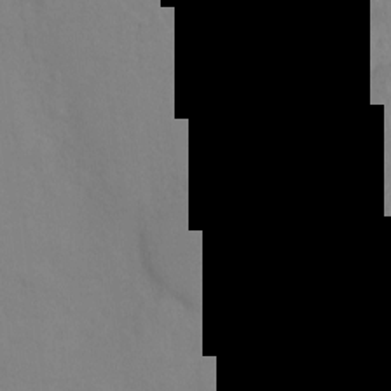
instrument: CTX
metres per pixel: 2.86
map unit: Ht
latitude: -8.6707
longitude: -34.7246
